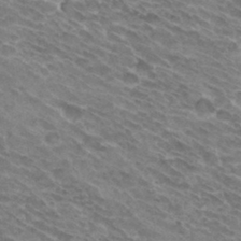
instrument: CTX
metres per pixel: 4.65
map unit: Hto
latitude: 31.8017
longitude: -43.9717
